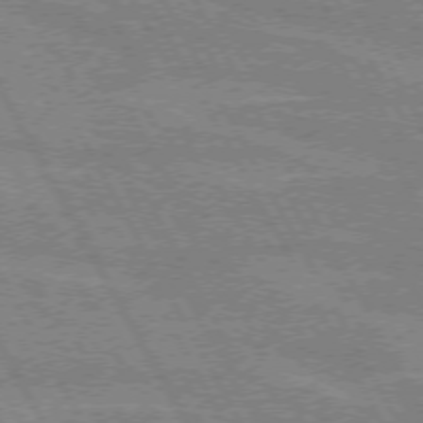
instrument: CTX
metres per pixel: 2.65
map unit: lApd
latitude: 72.1200
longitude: -55.1592
